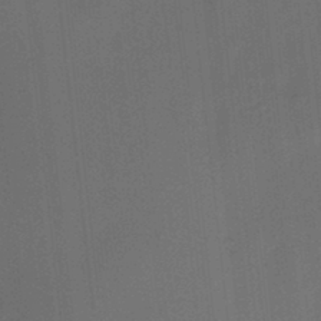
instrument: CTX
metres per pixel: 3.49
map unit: HNhu
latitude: 12.4223
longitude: 10.6330
